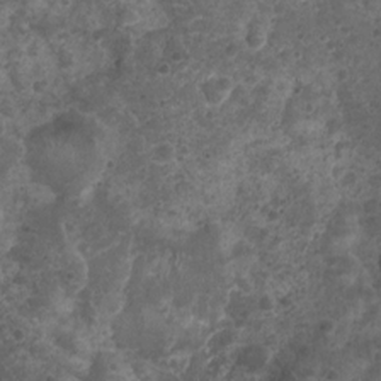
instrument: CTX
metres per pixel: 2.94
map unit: Nhu
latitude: 2.4034
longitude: -15.5183
